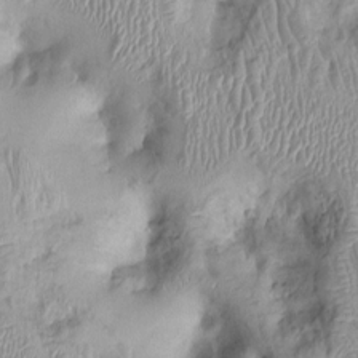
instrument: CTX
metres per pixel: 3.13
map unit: Ht
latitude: -0.1795
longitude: -13.7261
